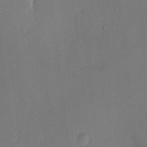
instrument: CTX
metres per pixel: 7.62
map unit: HNhu
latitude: 7.0080
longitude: 1.6533
